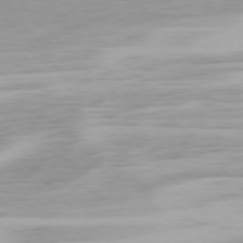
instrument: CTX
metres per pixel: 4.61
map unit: Ap
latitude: -77.1998
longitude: -78.7624
